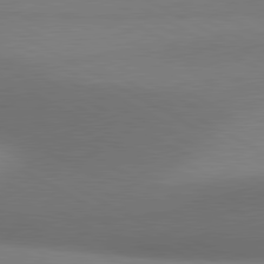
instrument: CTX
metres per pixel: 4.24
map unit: lApd
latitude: 80.7057
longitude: 129.8800
